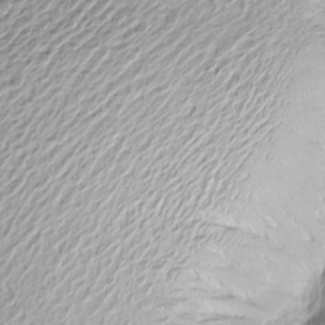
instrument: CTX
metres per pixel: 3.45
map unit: Nve
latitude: -8.6518
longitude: 173.1620
